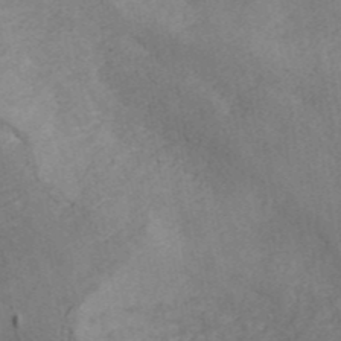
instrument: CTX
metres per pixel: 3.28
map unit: ANa
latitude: 42.4601
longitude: 30.3306
